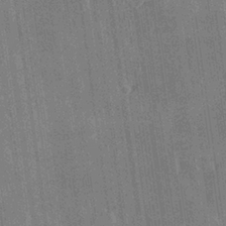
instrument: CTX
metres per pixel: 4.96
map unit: Hve
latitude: 27.5938
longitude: 147.3132
